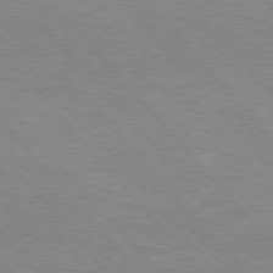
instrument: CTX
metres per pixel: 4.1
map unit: Hpe
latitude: 76.5168
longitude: -151.7827
